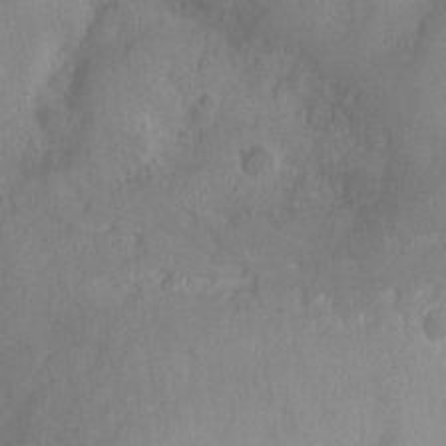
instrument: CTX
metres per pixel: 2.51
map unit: Nhu
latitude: 5.2537
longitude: -18.4034
